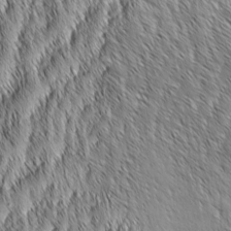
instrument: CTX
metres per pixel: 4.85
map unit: Aa
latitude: 6.3467
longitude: -130.0633
